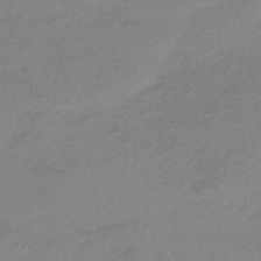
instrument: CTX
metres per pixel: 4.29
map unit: HNhu
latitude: -43.3320
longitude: 96.2929
